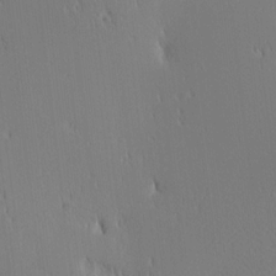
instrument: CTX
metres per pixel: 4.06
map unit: Ave
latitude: 12.1200
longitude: -107.5371
